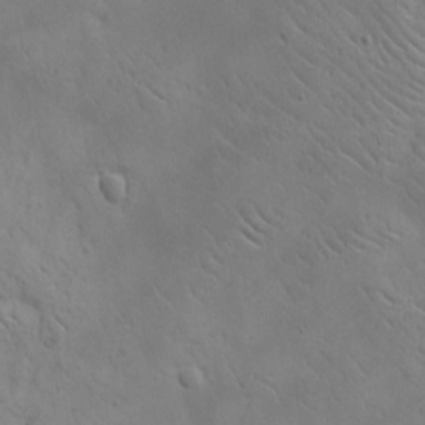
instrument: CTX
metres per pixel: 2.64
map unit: eHh
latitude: -8.2172
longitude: -68.8380
